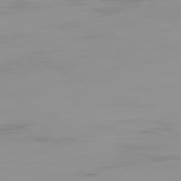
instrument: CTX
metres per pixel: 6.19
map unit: Ap
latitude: -79.9367
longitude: -77.0458
